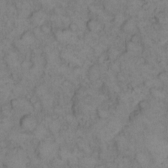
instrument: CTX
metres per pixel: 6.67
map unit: eHh
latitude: 13.8395
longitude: -63.2159
